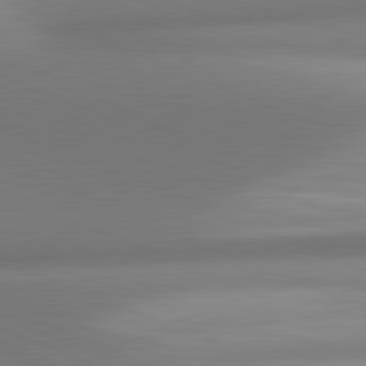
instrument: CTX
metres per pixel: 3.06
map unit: lApd
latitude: 81.3482
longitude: 141.8422
